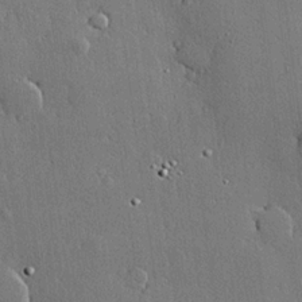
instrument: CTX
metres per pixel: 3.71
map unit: lHvf
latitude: 20.1389
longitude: 145.4454
